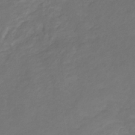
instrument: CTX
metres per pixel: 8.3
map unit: lHb
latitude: -30.9919
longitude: 65.7478
